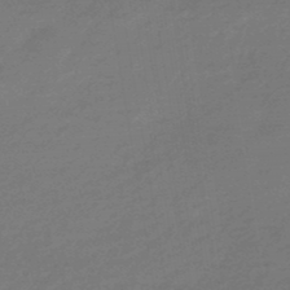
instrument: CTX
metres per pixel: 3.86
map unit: HNhu
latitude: -46.7085
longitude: 89.5588
